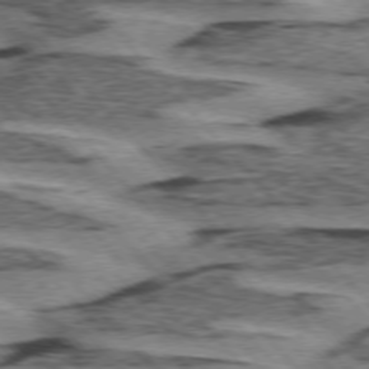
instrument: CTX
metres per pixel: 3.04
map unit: lApd
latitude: 75.0647
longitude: -78.4223
